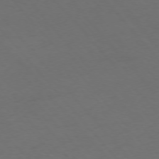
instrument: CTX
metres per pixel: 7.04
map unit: Ap
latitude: -76.1795
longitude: -91.0458
